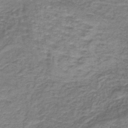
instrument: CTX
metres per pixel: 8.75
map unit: lHb
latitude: -40.2928
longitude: 62.4251
